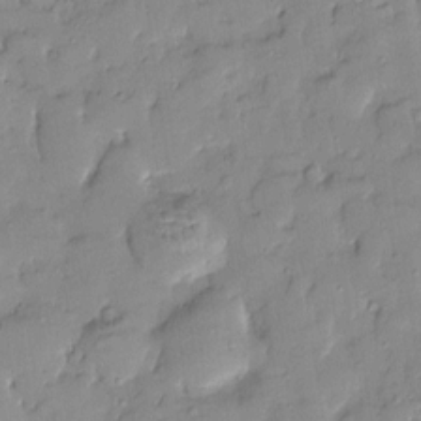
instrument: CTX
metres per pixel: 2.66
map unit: Htu
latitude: -8.5763
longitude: 176.5952
